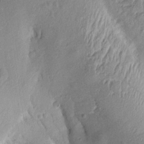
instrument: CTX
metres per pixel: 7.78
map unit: Aa
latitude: 13.5749
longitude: -141.2914
